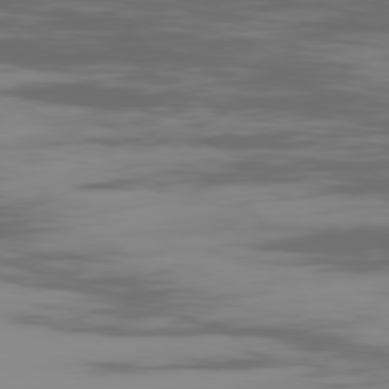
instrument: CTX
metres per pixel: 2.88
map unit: Ap
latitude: -80.0661
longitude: -53.4049
